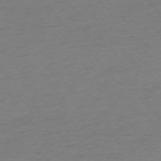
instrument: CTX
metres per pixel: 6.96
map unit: Ap
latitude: -75.6533
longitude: -82.2711
